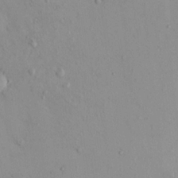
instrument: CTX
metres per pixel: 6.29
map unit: eHh
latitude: -0.4440
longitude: 17.8990
